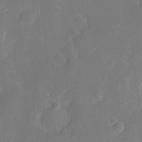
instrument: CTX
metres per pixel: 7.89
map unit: Hve
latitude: -11.1620
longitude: 175.5210
